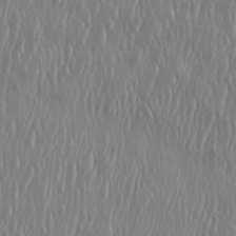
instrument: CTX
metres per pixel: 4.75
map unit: eHh
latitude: 33.9906
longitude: -133.1403
